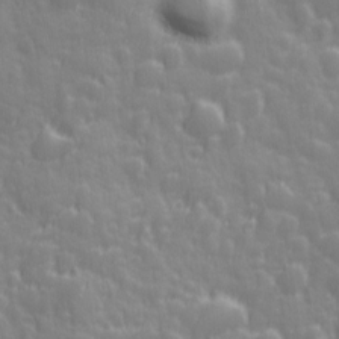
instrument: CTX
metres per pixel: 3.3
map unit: Ave
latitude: 12.8191
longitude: -104.2523
